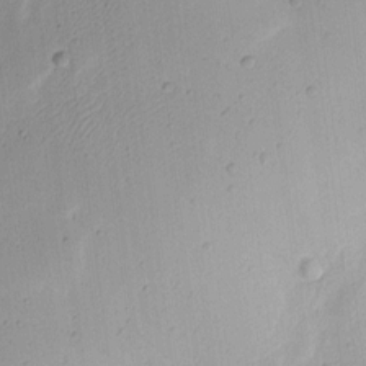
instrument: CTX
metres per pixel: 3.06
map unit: eHh
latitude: 7.9339
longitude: -72.1389
